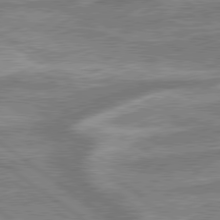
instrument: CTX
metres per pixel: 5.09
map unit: lApd
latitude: 79.6316
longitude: -170.7624
